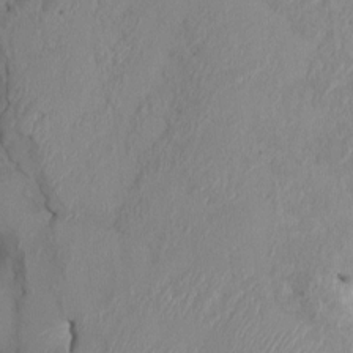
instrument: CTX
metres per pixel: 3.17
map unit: HNhu
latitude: 1.4615
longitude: -6.1200
